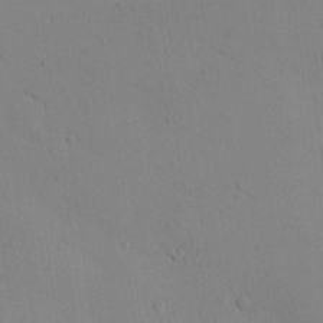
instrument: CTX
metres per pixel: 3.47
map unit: eHh
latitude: 0.3278
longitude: 17.8045
